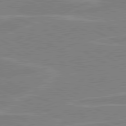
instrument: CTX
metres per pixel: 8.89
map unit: lApd
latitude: 80.6868
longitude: 121.7288
